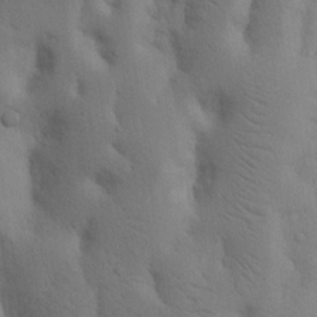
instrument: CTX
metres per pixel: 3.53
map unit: Nhu
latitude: 19.5560
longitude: -75.6694
